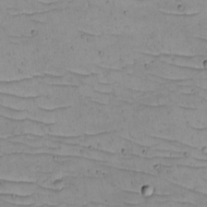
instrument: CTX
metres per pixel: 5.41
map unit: eHh
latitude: -5.0486
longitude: -82.0822
